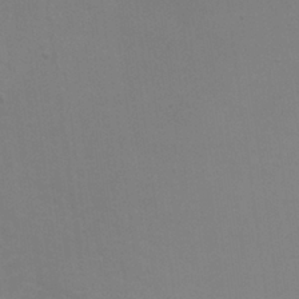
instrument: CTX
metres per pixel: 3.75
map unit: Nhu
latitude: 25.6127
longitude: -54.2522
